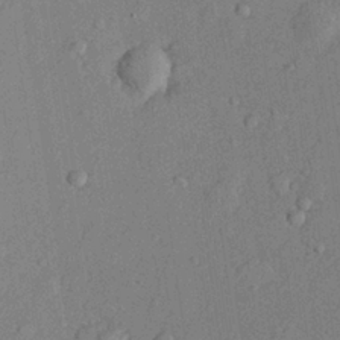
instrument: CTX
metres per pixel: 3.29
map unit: lHvf
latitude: 21.8773
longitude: 144.3873
